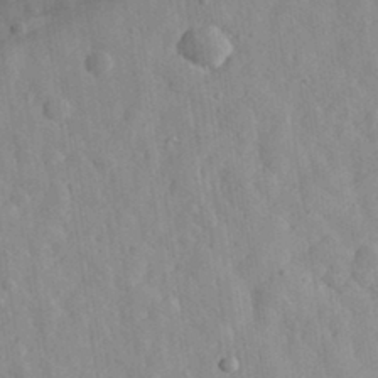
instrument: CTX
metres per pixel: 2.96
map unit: eHh
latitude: 33.1781
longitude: -78.3656
